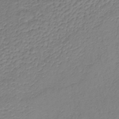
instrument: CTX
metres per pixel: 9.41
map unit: lHb
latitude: -36.0283
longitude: 71.7478
